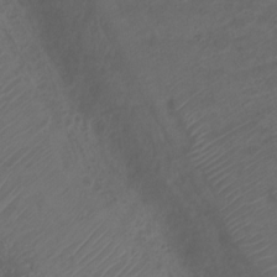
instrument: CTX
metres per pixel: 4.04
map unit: Ht
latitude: 1.0458
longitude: -34.6112
